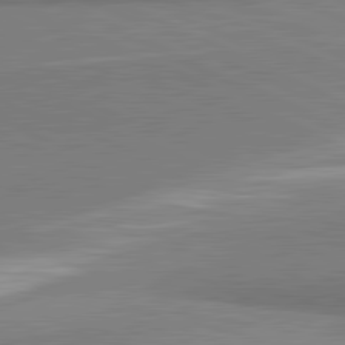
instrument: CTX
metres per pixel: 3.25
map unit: lApd
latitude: 81.6883
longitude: 162.5762
